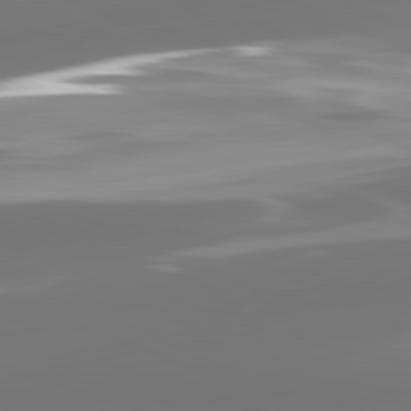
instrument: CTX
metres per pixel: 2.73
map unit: lApd
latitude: 81.7827
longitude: -164.5168
